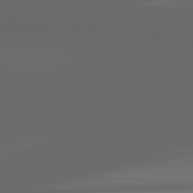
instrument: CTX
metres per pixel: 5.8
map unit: lApd
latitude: 82.0255
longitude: -169.5371
